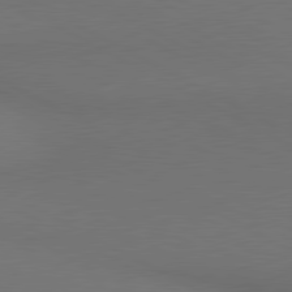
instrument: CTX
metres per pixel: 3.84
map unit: lApd
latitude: 80.5924
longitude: 140.0661
